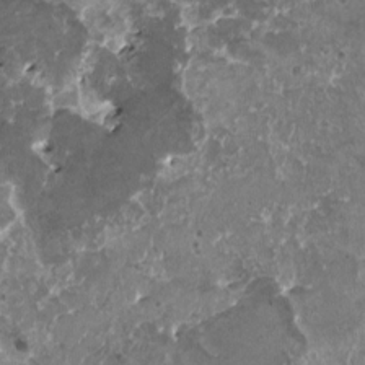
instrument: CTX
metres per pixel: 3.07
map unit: HNhu
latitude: 0.8946
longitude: 5.9745
